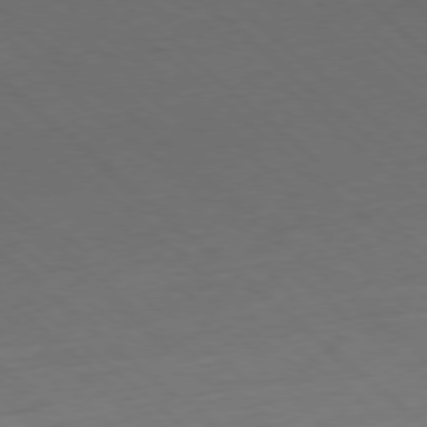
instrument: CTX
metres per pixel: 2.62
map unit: Hpe
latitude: -78.4062
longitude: 14.0094
